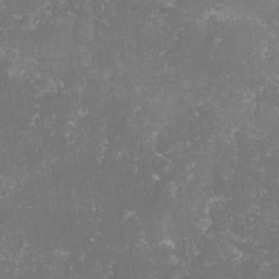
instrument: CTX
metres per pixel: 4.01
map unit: lHvf
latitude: -14.9542
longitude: -98.9891
